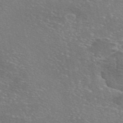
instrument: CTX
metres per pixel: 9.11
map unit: eAb
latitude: 46.2712
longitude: 106.0472
